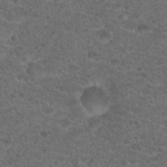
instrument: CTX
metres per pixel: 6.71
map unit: Hto
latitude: 19.4993
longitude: -40.6490
